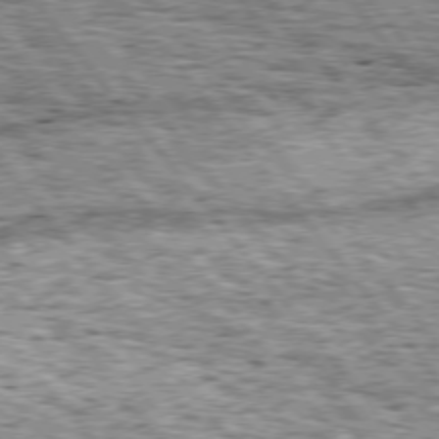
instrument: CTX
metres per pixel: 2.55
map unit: Hpe
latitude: 75.1592
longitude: -157.0458
